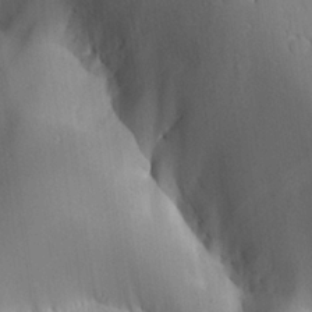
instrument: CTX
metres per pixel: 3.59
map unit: Aa
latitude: 26.2334
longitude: -130.9514
